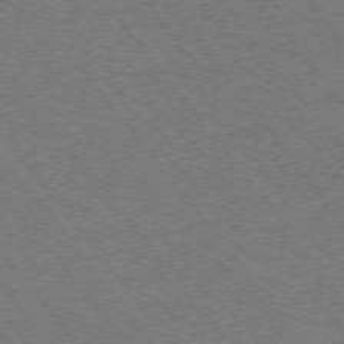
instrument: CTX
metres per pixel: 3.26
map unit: Ap
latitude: -75.8423
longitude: -75.0836
